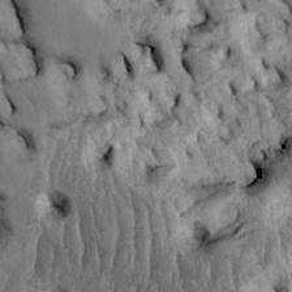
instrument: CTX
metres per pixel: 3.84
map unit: Htu
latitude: -5.1998
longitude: 156.9353
